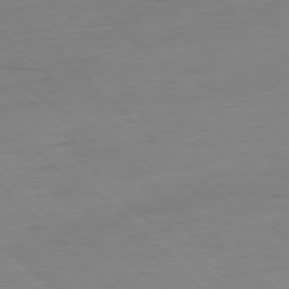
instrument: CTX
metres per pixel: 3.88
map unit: Ap
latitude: -77.7100
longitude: -81.8961
